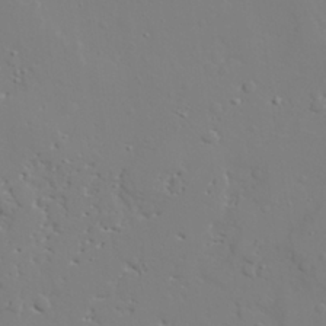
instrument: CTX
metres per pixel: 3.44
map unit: lAvf
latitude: 27.7261
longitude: -108.2711
